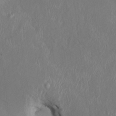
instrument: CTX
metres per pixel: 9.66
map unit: HNhu
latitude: 3.0080
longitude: -5.2159
